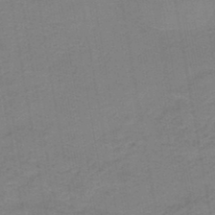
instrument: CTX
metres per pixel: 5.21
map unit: HNb
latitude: -45.3321
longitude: 52.1039
